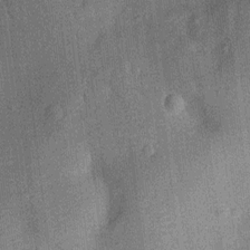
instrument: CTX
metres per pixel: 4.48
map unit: Ht
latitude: -12.0094
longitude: -23.6694
